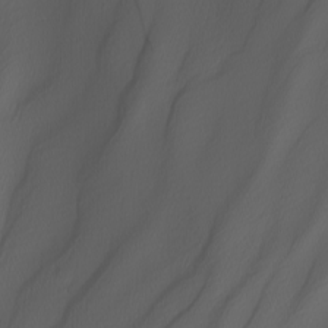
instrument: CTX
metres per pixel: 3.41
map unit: Nhu
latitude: -5.5399
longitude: -95.7639
